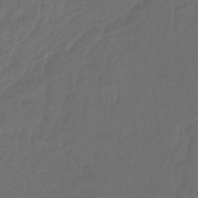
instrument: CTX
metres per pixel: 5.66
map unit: lHb
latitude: -43.2942
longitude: 77.0486
